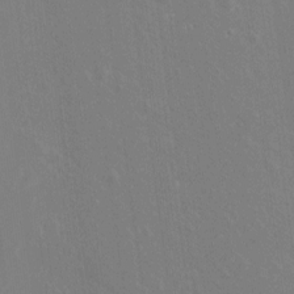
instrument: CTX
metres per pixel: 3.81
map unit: Hto
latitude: -8.6707
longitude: -43.3671
